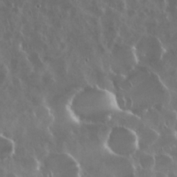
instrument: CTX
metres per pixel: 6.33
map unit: Nhu
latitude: 29.5182
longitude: -59.7072
